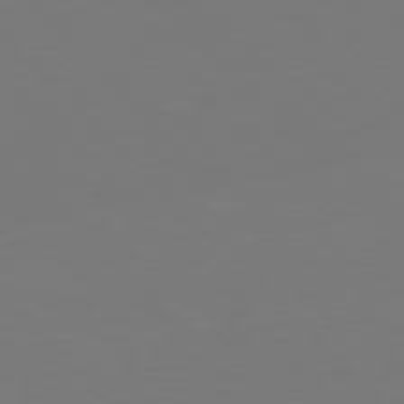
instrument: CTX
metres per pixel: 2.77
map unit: Hpe
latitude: 76.7057
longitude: -171.1592
